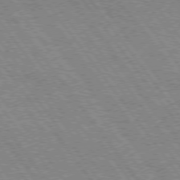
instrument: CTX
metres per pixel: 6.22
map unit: Hpe
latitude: 74.3089
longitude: -139.6316
